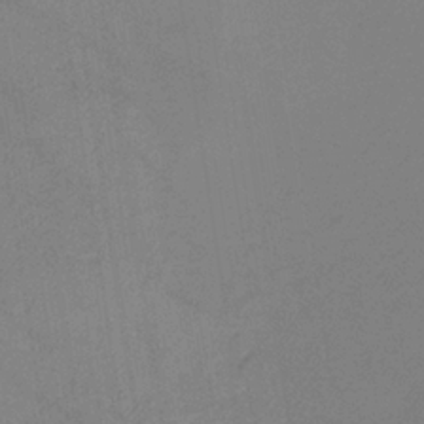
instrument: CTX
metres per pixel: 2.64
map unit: lHb
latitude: -35.3888
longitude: 67.2943
